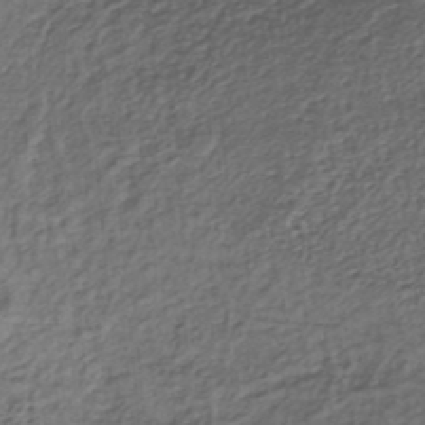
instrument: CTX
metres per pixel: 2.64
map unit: lHb
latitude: -37.5588
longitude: 59.4265
